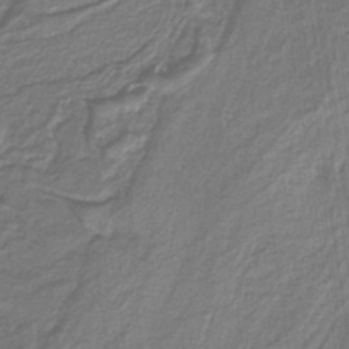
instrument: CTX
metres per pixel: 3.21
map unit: eAb
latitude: -39.7667
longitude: 52.3495
